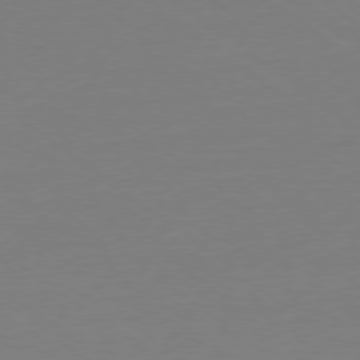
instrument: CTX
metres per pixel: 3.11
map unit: Ap
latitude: -78.8408
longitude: -98.2711
